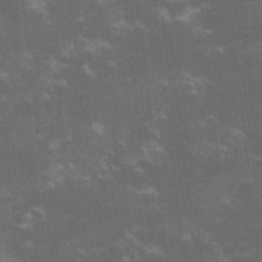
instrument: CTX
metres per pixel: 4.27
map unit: lHvf
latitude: -14.6708
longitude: -101.7261
